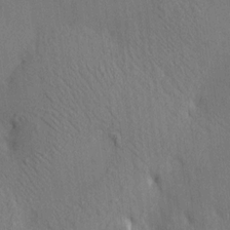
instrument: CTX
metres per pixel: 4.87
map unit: HNhu
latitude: 12.6680
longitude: 10.2928
